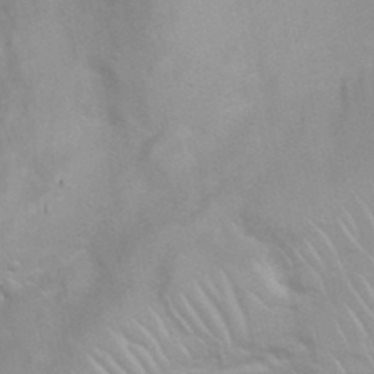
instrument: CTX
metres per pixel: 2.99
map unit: Nhu
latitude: 27.0081
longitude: -61.9717
